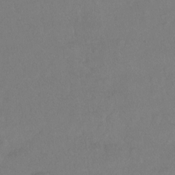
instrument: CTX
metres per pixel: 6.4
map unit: Hto
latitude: -14.2551
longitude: -43.6694
